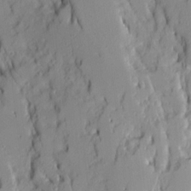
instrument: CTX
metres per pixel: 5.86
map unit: Ave
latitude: 14.2145
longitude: -131.2537
